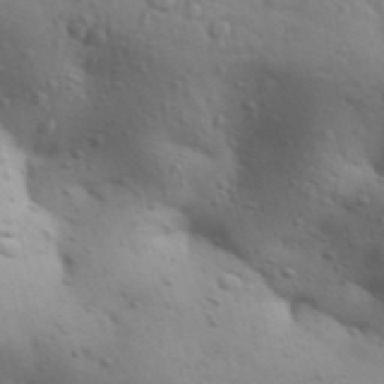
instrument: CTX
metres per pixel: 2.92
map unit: Aa
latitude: 31.3104
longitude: -146.9325
